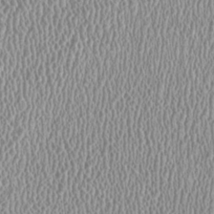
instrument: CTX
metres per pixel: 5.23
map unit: HNhu
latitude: -0.7086
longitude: 0.7653
